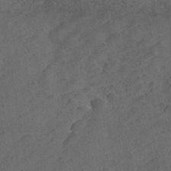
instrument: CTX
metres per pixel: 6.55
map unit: ANa
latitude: 41.5938
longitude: 26.5762
